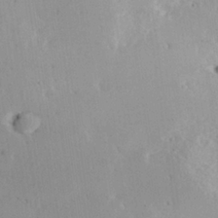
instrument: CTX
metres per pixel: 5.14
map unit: Hve
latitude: 25.9906
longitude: -94.4223
